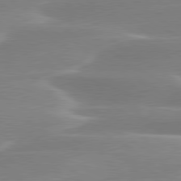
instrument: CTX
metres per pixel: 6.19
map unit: lApd
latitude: 79.7639
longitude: -114.7246
